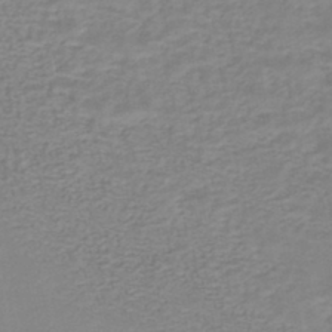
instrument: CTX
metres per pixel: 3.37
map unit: HNhu
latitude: -42.9352
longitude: 97.3699
